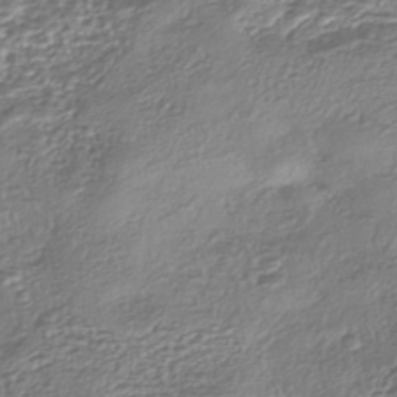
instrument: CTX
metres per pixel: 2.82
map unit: eHh
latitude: -43.1620
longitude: 122.3307
